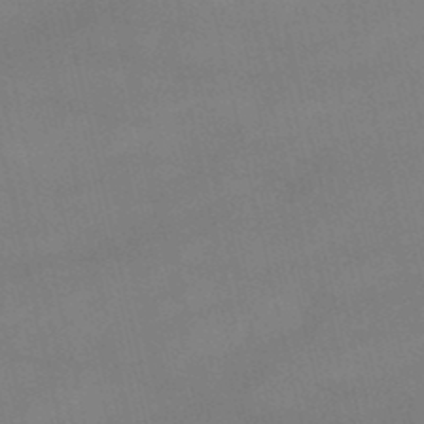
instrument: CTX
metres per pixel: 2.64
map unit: lHb
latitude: -48.5574
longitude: 70.4440
